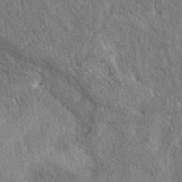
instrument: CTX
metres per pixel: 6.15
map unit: eAb
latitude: 37.8961
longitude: 112.2551
